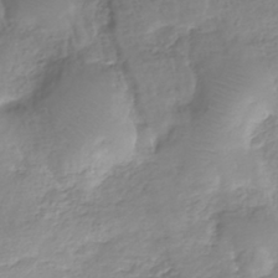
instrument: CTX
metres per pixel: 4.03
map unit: eHh
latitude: -39.4455
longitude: -28.4034
